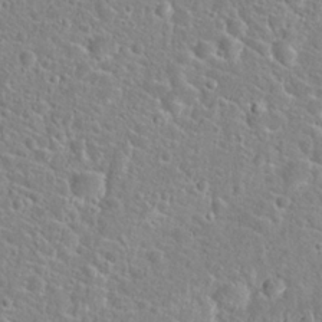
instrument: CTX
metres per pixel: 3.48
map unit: Hto
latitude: 24.4223
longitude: -49.2159
